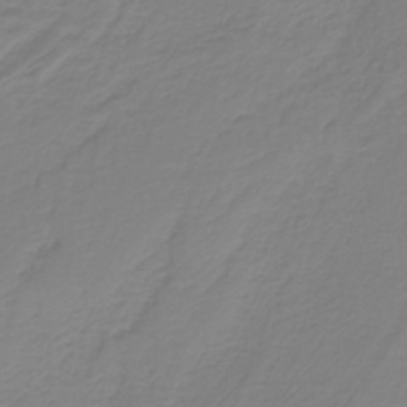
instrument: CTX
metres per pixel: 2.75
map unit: HNb
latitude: -38.2173
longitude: 54.4251
